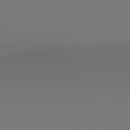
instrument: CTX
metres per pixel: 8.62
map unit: lApd
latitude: 80.3656
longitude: 155.5399
